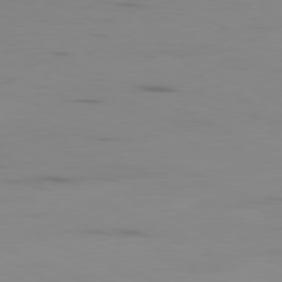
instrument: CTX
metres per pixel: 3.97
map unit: Ap
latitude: -81.0487
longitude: -61.4993
